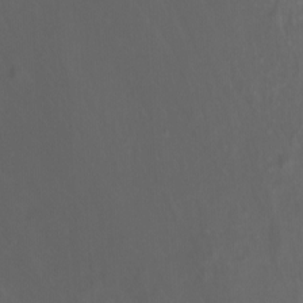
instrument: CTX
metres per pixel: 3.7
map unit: Nhu
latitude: -0.5574
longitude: -78.1011
